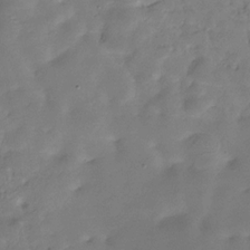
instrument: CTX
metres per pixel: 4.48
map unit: Hve
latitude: -29.9745
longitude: 90.4818
